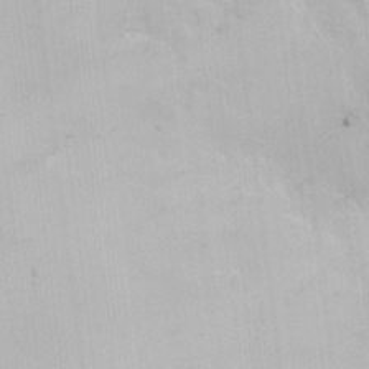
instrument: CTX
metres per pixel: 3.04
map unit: Nhe
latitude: -2.2739
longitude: -58.9325
